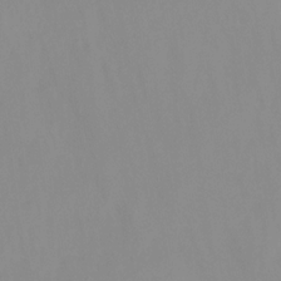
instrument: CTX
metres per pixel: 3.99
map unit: HNhu
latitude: -27.3887
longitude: 73.1053
